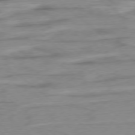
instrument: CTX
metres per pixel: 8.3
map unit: Ap
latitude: -78.6896
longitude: -78.9325
